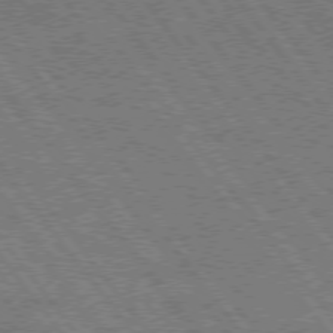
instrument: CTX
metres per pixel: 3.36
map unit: Hpe
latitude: 74.6491
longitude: -149.9528
